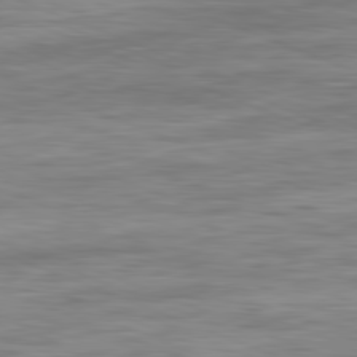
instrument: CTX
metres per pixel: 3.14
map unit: Ap
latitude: -82.1606
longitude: -73.8395
